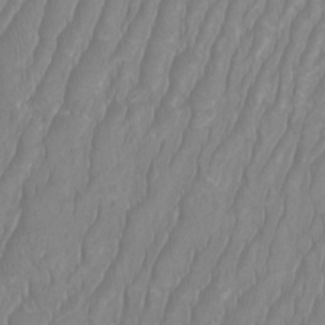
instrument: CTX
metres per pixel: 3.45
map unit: Htu
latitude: -9.5021
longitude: -75.9906
